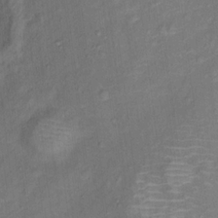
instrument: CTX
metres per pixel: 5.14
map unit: Ht
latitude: 14.0633
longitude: -40.2333
